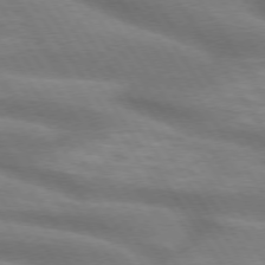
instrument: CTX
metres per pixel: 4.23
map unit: lApd
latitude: 74.5924
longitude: -58.7435
